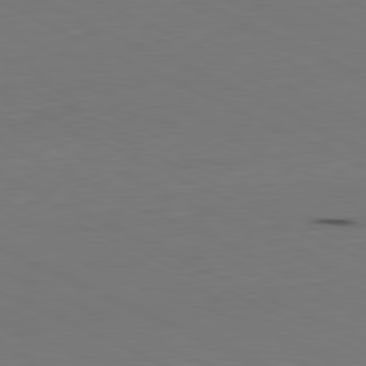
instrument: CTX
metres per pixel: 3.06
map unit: Ap
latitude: -81.3888
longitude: -69.6694
